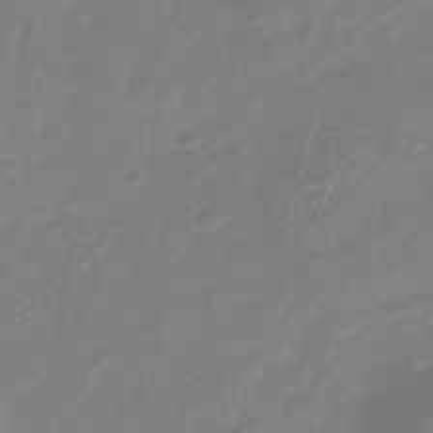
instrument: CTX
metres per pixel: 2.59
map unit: Nhu
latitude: -41.6155
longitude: -84.5357
